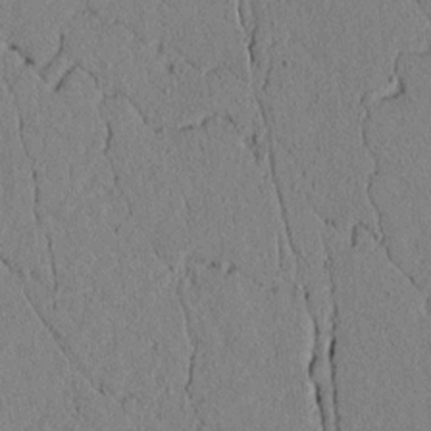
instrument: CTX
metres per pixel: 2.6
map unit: lAvf
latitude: 5.2915
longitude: 166.4629
